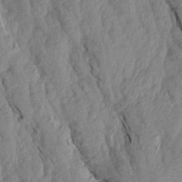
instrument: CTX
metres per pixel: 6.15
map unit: Aa
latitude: 18.9136
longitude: -146.4979
